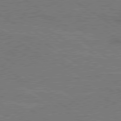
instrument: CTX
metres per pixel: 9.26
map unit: lApd
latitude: 79.6127
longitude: 165.9178
